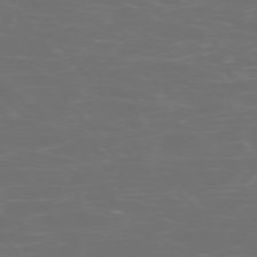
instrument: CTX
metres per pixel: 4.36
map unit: Ap
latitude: -75.4455
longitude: -76.6868
